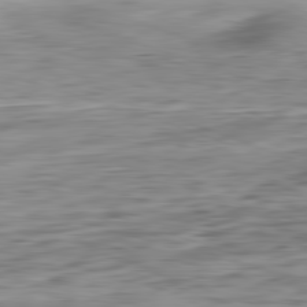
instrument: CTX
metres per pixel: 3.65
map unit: Ap
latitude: -82.3117
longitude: -77.0269
